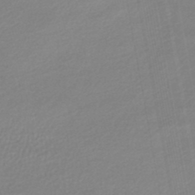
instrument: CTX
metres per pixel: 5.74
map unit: lHb
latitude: -47.0486
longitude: 67.1998
